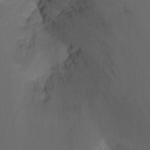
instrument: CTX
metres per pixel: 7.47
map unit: Nhu
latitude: -14.7841
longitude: -55.1214
